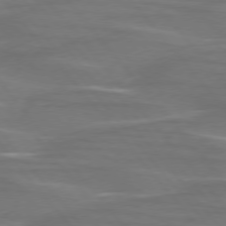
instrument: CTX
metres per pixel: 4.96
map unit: lApd
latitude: 75.7072
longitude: -80.3845
